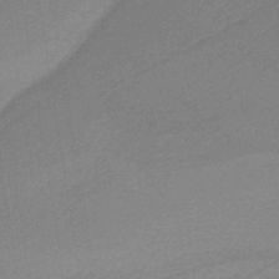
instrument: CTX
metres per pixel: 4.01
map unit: HNb
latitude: -37.0297
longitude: 56.7463
